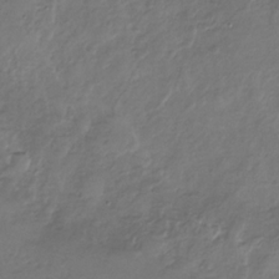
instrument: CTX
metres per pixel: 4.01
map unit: Nhu
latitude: -30.3684
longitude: -58.9703
